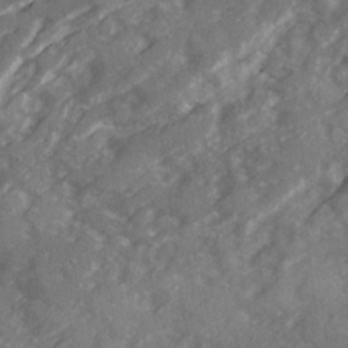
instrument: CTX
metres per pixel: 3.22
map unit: Ave
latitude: 19.4804
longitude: -130.3468
